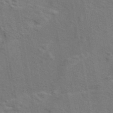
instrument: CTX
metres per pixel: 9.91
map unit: eAb
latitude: 43.2159
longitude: 107.5777
